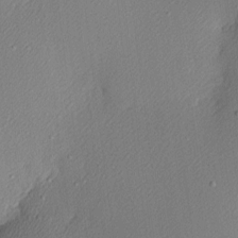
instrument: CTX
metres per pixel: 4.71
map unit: Nhu
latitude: 0.9513
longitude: -77.4615
